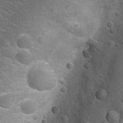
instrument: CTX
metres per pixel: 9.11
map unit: Nhu
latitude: 7.2159
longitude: -22.7435
